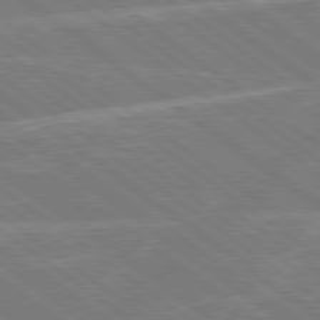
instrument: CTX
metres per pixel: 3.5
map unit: Hpe
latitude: 79.0459
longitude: -129.7638
